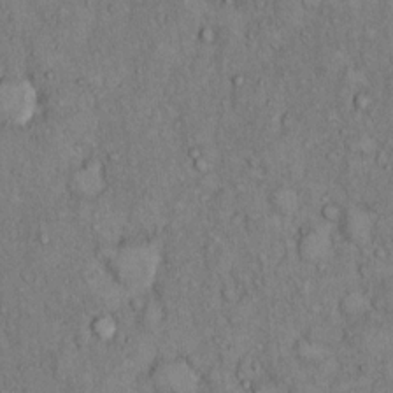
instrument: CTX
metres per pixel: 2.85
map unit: Hto
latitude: 11.9717
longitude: -60.3467
